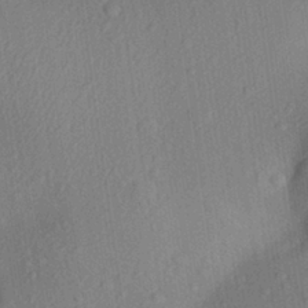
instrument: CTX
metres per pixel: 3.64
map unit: Aa
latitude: 27.5182
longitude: -145.9339
